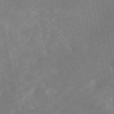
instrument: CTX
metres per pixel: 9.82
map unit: eAb
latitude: 45.8961
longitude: 126.0850
